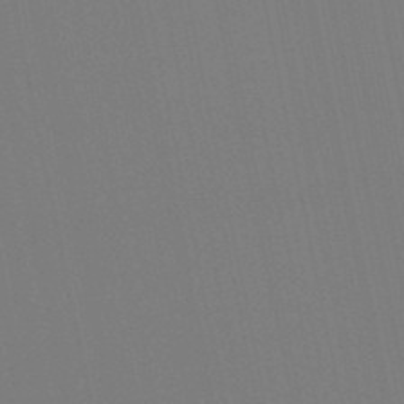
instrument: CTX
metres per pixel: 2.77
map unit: lHb
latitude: -49.6344
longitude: 75.2565
